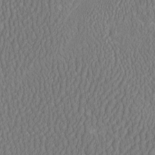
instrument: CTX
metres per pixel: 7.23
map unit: HNhu
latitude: -1.5588
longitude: 13.2187
